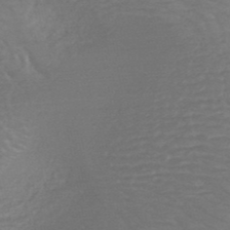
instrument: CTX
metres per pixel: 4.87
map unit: HNb
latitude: -49.7289
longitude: -47.5183
